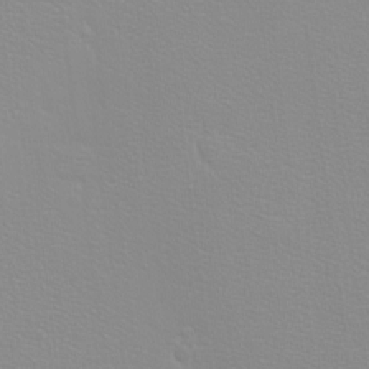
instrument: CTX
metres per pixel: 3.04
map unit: eHh
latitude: -8.5196
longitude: -70.4979
